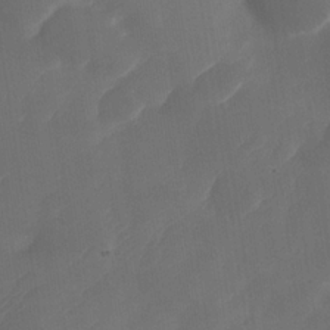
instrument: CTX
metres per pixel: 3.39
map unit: Nhe
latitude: -34.0094
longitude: -144.7057
